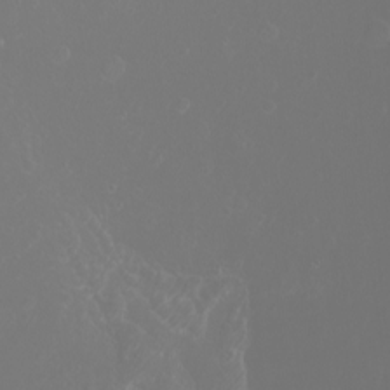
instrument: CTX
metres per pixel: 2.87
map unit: Htu
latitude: -6.9352
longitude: -73.4994
